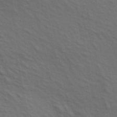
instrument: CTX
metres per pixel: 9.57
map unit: ANa
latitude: 48.4412
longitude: -75.2159
